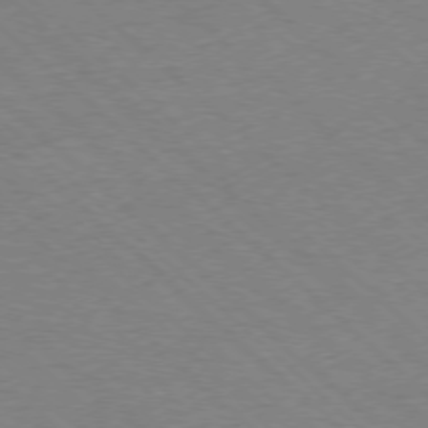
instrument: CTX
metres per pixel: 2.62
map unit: Ap
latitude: -77.5588
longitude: -86.3089
